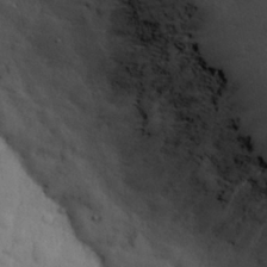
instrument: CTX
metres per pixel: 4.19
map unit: eHh
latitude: 27.4804
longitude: -75.7450
